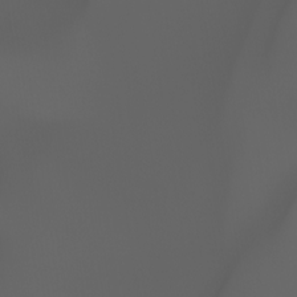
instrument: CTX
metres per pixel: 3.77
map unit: Nhu
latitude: -10.1795
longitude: -69.9150
